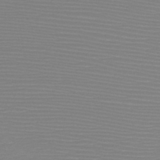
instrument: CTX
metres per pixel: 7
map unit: HNb
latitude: -48.6519
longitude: -43.1781
